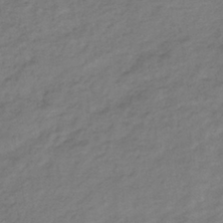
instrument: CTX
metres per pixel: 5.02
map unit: lHb
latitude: -39.1620
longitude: 71.6722
